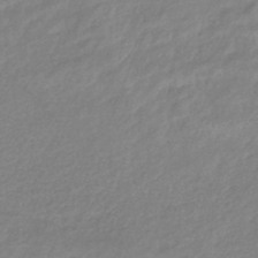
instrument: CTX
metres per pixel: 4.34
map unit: eHb
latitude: -40.9730
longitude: 81.8045
